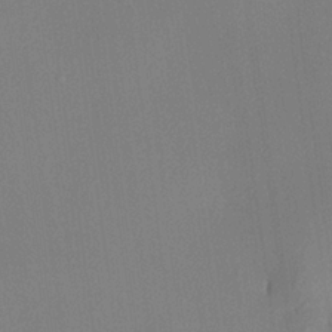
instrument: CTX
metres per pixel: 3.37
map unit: lHvf
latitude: 23.1592
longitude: 140.8786
